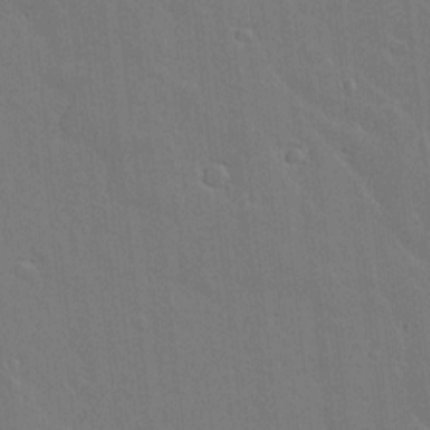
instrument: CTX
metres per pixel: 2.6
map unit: lAvf
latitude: 17.3293
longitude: -127.0459
